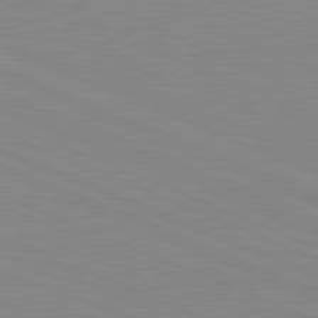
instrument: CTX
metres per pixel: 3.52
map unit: lApd
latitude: 81.6883
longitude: -169.6883
